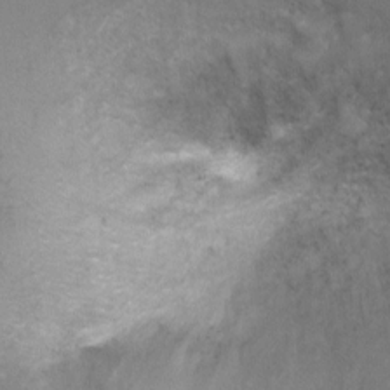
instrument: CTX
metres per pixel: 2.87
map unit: Ht
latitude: -3.0297
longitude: -28.4979
